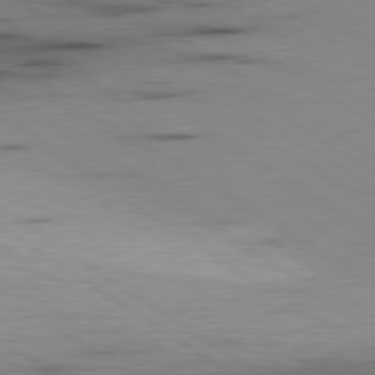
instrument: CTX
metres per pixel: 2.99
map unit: lApd
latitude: 80.1389
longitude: 159.9178
